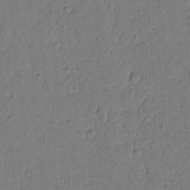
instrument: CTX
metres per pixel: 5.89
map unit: lAvf
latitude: 5.4804
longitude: 165.4266
